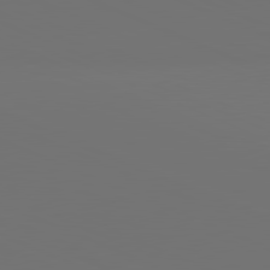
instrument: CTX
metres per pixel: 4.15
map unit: lApd
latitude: 81.5182
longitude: 146.8975
